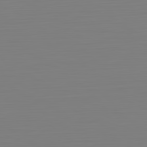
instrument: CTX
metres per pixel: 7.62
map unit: Hpe
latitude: -82.1795
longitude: 8.8975
